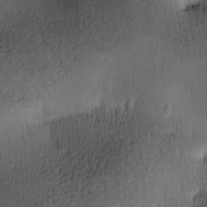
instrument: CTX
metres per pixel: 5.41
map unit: lAa
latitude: -8.9164
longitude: -124.8380
